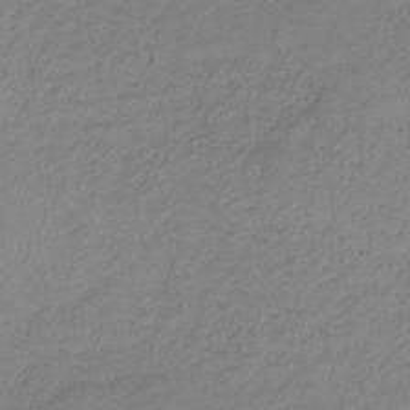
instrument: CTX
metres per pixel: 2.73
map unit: HNb
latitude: -34.4440
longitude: 52.5951
